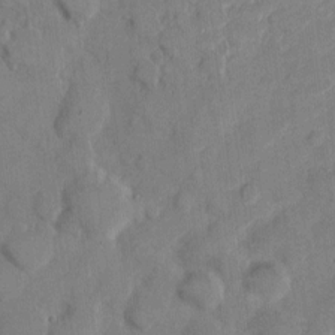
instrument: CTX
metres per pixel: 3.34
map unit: eHh
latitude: 8.3845
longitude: -64.4034
